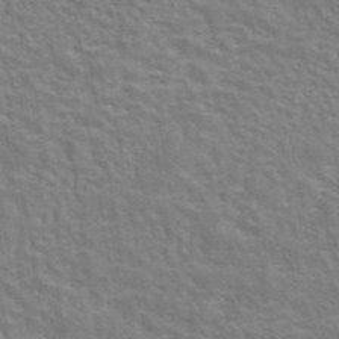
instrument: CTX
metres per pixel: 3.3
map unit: eAb
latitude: 43.3482
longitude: 107.8423
